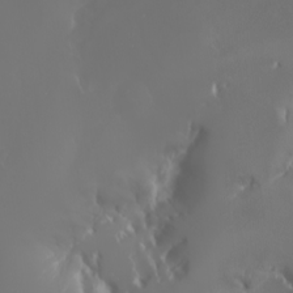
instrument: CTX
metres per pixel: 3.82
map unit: Nhu
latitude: -6.4440
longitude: -90.4412
